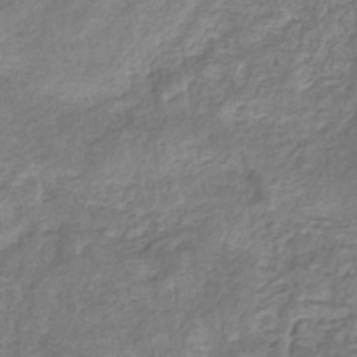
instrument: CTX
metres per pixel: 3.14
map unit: eHb
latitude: -33.9745
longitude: 75.5588
